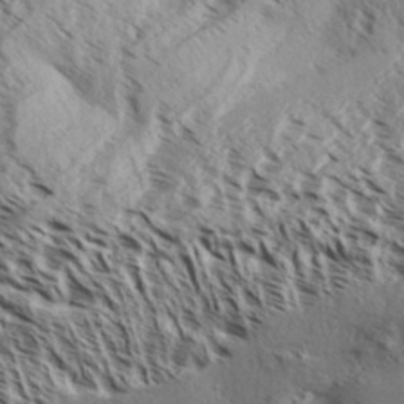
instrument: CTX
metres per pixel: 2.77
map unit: Aa
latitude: 32.3089
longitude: -138.0822
